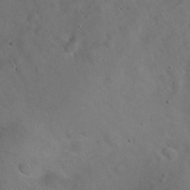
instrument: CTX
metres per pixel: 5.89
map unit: Hto
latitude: 22.3278
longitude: -54.9703
